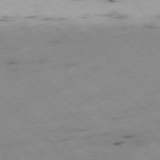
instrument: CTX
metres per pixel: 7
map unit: Ap
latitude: -77.6722
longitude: -60.9702
